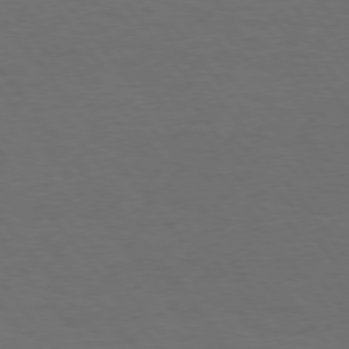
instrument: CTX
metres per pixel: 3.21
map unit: Hpe
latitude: 74.5546
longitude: -131.5560
